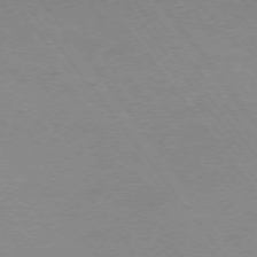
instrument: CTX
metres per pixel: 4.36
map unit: Ap
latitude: -75.6722
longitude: -64.7246
